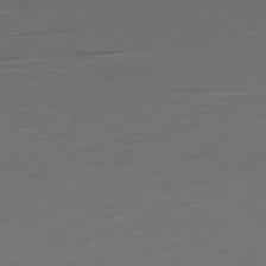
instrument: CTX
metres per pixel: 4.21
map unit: Ap
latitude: -81.5966
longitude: -58.9325
